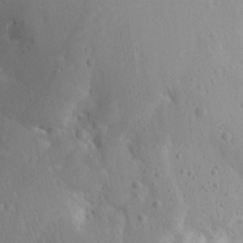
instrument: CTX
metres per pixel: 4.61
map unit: Aa
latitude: 12.9892
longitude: -142.9136
